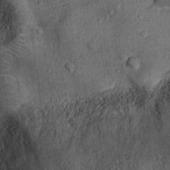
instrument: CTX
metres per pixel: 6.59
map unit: Ht
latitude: -12.5007
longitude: -21.3293
